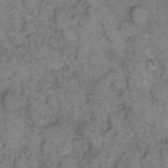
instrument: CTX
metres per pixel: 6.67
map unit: eHh
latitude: 11.5560
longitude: -63.0270
